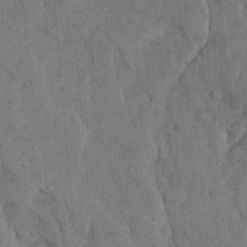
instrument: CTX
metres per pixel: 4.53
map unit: Ave
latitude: 23.5938
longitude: -134.0633
